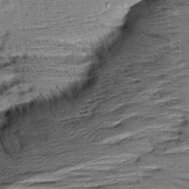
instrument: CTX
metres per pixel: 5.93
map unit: Aa
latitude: 8.9325
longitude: -140.8946
